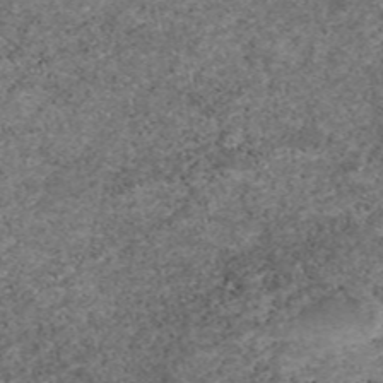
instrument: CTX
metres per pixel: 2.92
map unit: eAb
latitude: 46.9136
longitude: 118.1984
